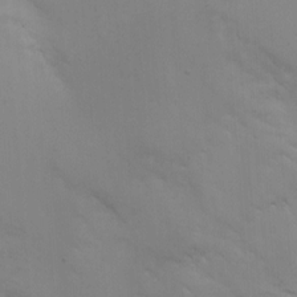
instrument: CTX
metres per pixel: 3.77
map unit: Nhe
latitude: -1.5022
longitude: -58.9136
